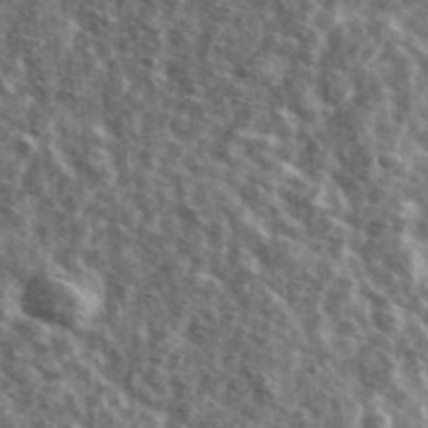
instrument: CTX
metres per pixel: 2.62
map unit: Ave
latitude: 42.2334
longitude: -107.0647
